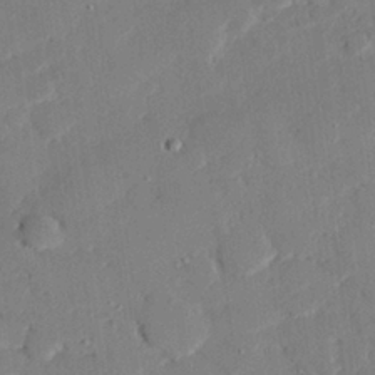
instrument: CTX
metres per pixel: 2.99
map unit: eHh
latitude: 27.1592
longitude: -80.9136
